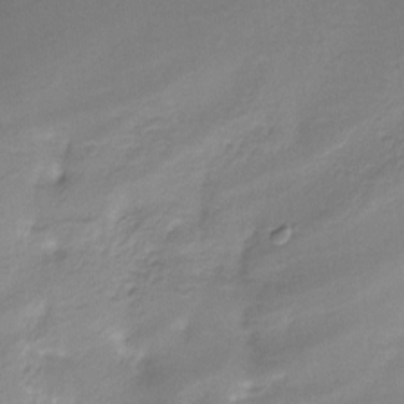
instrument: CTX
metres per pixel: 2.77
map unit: Nhe
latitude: -26.9163
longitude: -109.9717
